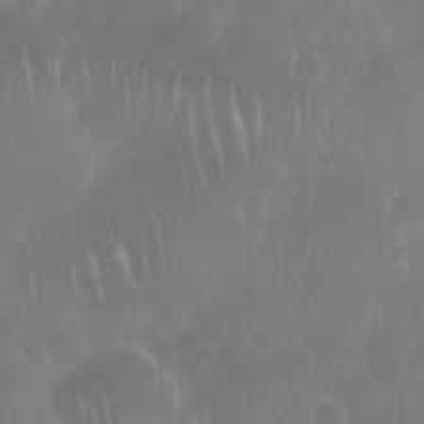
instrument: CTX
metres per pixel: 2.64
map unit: Nhu
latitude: 28.7435
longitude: -63.9150
